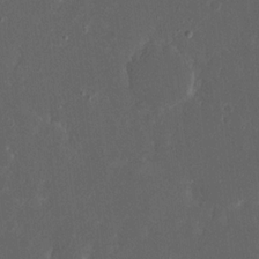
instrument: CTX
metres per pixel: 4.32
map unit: eHh
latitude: 17.1592
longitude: -73.7639
